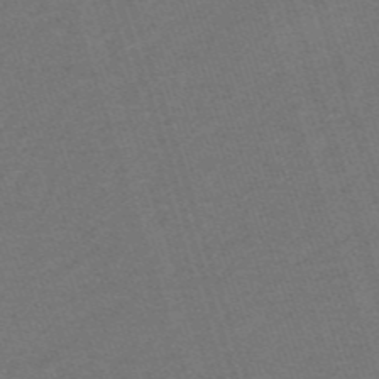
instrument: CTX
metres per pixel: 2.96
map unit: HNb
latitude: -55.6911
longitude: -44.6679
